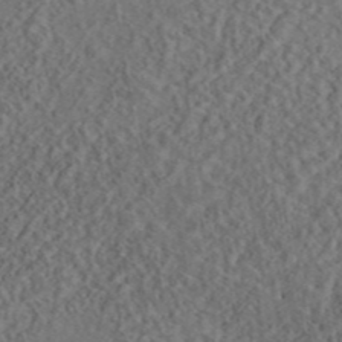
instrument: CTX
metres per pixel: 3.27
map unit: eAb
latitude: 43.6316
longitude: 116.1983
